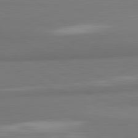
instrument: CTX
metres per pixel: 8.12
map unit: lApd
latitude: 81.9150
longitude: 172.9919
